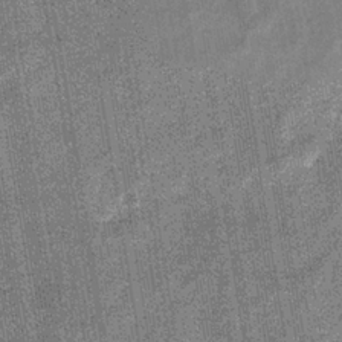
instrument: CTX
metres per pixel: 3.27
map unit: eHb
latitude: -35.8611
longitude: 74.3118
